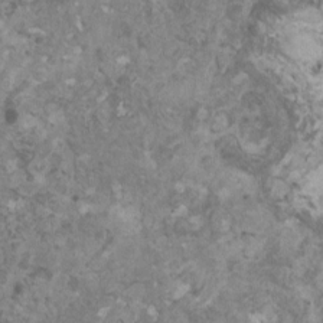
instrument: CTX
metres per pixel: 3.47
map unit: HNhu
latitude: 0.8002
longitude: 0.8786
